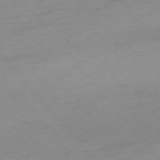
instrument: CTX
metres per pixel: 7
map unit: Hpe
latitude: -76.0472
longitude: -15.0648
